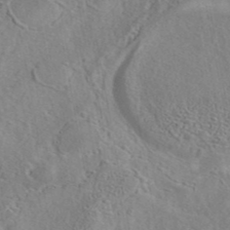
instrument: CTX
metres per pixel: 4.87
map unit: eAb
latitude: 41.6504
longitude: 105.4076
